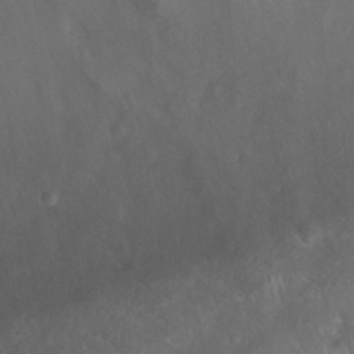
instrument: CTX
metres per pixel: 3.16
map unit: Nhu
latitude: 26.1956
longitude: -63.1592
